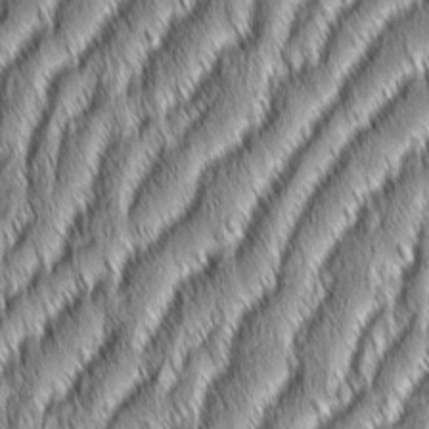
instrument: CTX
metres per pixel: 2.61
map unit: Aa
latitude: 7.8205
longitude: -131.4616
